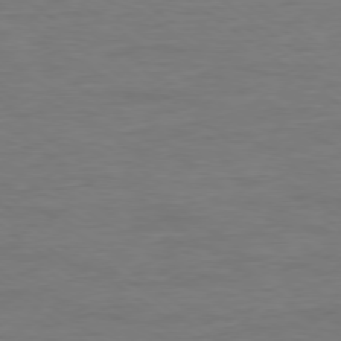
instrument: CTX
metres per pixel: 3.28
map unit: Ap
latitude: -79.0108
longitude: -88.8569
